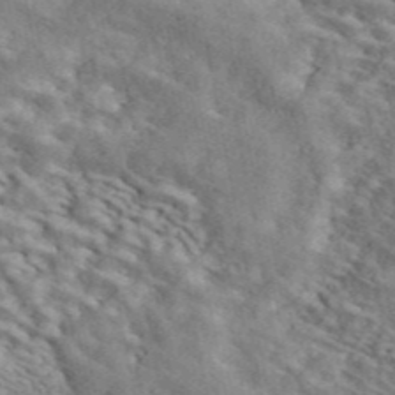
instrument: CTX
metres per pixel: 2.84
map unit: ANa
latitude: 44.9892
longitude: 39.6533
